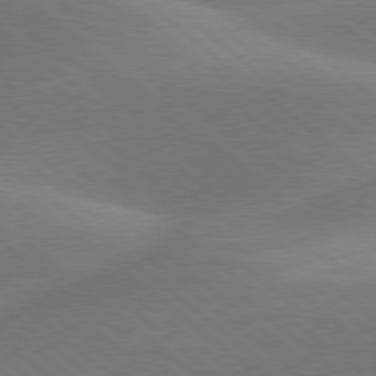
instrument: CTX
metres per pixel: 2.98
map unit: lApd
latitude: 78.0444
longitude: -51.8016
